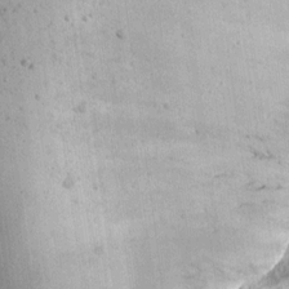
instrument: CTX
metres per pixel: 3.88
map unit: Ave
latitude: 13.1970
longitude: -138.9325
